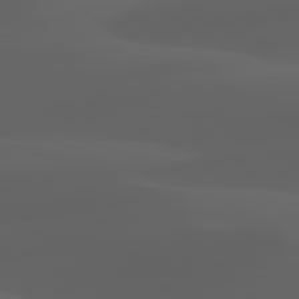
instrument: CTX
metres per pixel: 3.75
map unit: lApd
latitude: 80.1767
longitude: -92.6301
